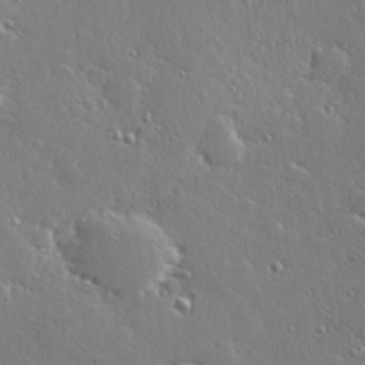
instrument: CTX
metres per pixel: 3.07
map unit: Hve
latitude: 28.6112
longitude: -91.9906
